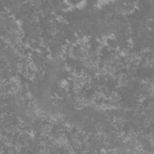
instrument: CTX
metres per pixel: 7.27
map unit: lHvf
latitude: -16.4251
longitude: -99.4048
